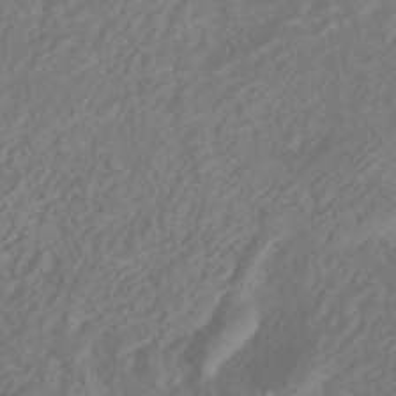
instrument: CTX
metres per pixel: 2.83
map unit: HNhu
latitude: -41.9745
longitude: 104.9730
